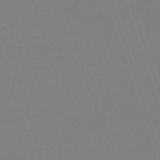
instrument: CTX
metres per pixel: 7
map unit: eHh
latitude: -62.9541
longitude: 52.0850
